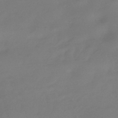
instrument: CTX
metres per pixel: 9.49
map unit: HNhu
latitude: -42.9730
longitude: 92.3873
